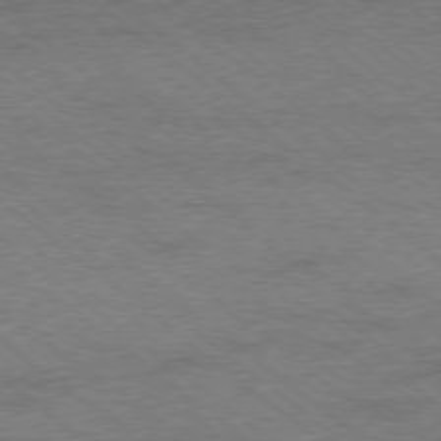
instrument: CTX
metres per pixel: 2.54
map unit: Hpe
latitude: -78.7652
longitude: -15.4049
